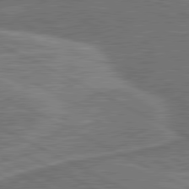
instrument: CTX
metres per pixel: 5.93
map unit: lApd
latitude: 81.2726
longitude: 141.9178
